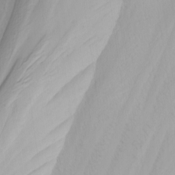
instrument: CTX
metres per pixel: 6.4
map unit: Nhu
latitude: -4.2550
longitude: -86.5357
